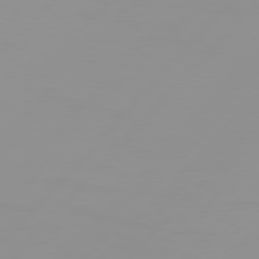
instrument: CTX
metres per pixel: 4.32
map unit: Hpe
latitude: 77.5938
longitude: -139.8394
